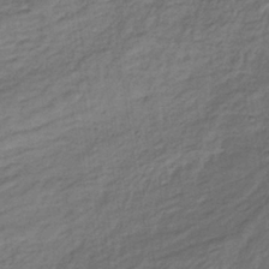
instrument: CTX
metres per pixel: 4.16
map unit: lHb
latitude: -35.8611
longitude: 70.3873
